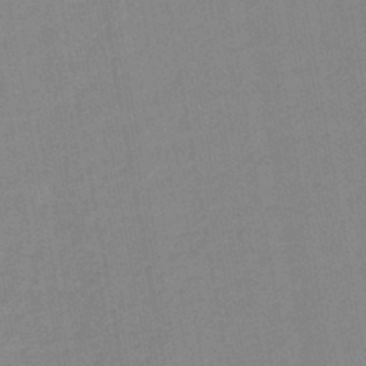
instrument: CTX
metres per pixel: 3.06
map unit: lHb
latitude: -44.7652
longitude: 67.7100
